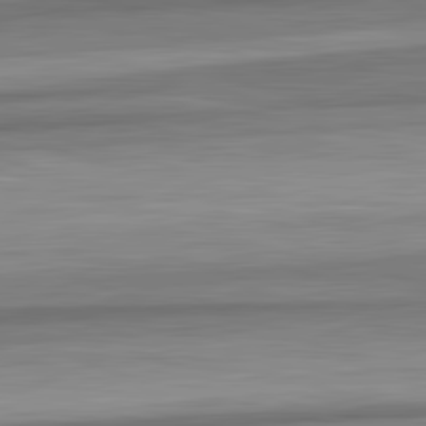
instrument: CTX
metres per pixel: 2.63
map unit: lApd
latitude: 82.6679
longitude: 179.8422
